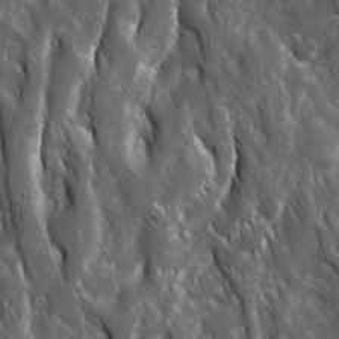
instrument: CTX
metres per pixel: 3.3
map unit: Ave
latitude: 15.7072
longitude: -132.6868
